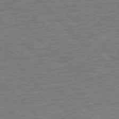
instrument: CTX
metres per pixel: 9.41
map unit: Ap
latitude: -77.2187
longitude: -94.7058
